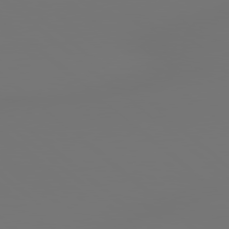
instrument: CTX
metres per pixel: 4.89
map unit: lApd
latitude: 78.9136
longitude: 178.2739
